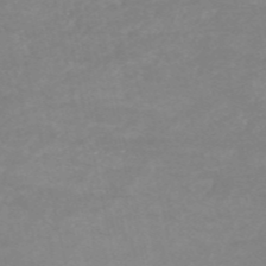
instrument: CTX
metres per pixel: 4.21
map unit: HNb
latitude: -53.7855
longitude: -34.1955
